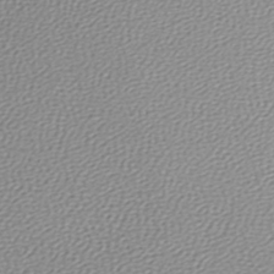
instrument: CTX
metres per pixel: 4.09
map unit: lHb
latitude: -45.1053
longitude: 75.0865
